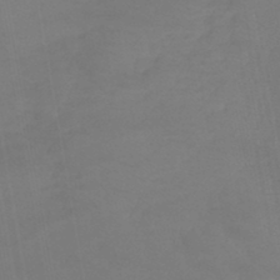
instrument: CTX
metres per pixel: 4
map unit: lHb
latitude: -45.6722
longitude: 67.0297
